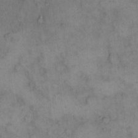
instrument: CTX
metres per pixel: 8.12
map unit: eHh
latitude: 15.4994
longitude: -66.6301
